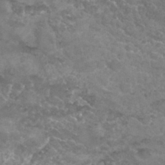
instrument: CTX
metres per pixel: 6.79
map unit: Hto
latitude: 30.3468
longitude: -46.8002
